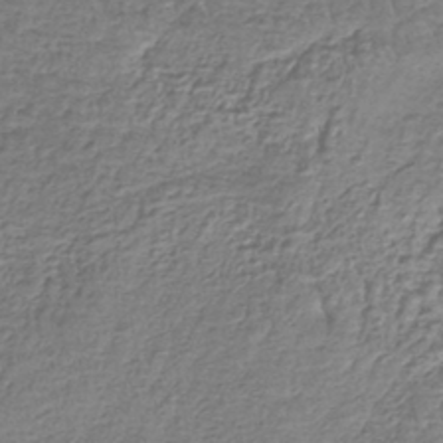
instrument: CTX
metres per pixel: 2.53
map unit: lHb
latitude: -42.1794
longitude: 64.9353
